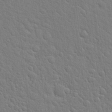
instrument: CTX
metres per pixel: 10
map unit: Hto
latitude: 21.2159
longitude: -51.9339
